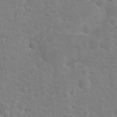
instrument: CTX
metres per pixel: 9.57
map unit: Hto
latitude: 22.4979
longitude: -39.4804
